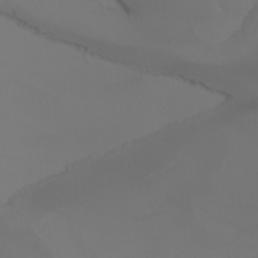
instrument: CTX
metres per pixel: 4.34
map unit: Aa
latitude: -7.4832
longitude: -72.7813
